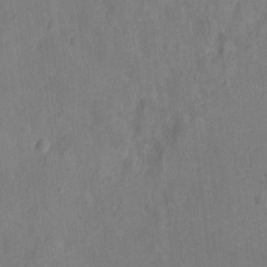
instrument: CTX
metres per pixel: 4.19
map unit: Ht
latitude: -11.5210
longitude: -24.6301
